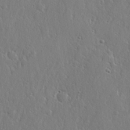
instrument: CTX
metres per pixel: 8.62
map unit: lHvf
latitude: 23.0647
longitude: 144.8786
